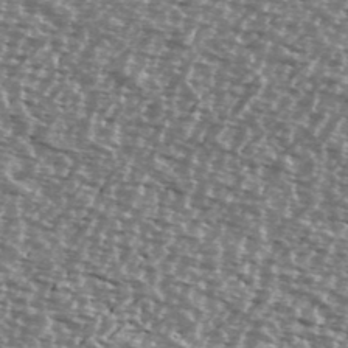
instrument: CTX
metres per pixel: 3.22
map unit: Ave
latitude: 38.8569
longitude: -112.3089
